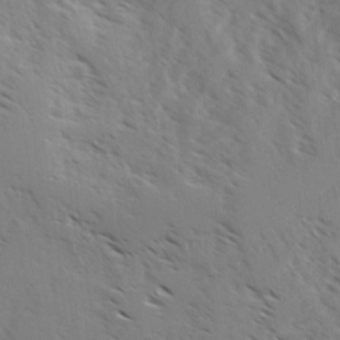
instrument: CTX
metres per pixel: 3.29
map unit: Ave
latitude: -0.0850
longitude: -110.8380
